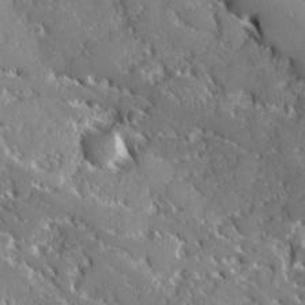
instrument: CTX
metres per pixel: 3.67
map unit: Ave
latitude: 16.7246
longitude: -130.1011
